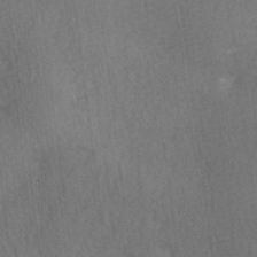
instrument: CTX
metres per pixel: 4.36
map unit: Ave
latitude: -5.9745
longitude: -120.3090
